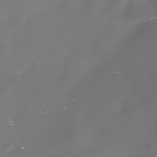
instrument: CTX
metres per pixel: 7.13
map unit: Nhe
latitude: -35.4832
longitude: -90.2900
